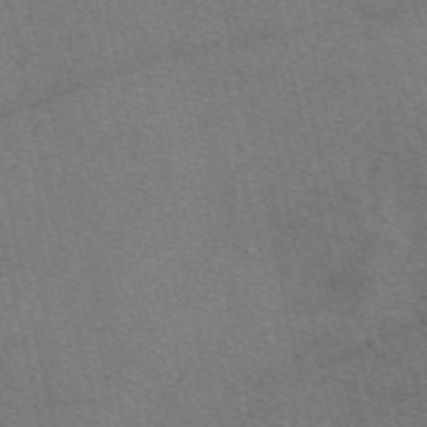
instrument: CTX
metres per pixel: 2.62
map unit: eAb
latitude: 48.9514
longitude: 112.2173
